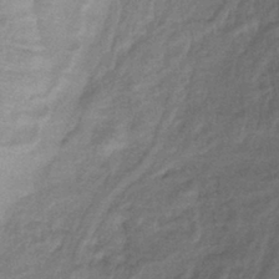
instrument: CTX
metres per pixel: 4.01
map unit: lHb
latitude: -42.5762
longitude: 80.5763
